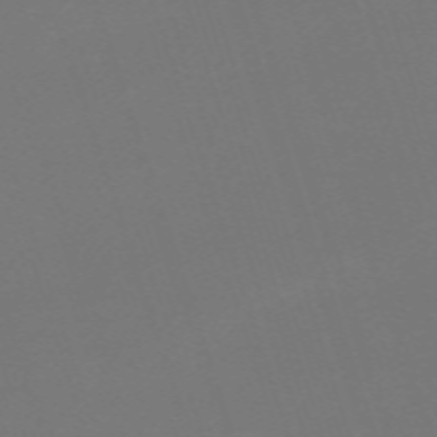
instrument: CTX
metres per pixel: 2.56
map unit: eHh
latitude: -63.8611
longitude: 49.4455
